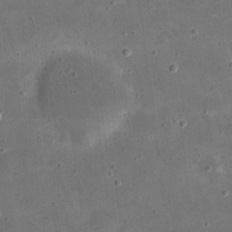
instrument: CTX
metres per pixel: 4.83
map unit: eHh
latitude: 21.1403
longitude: -65.8961
